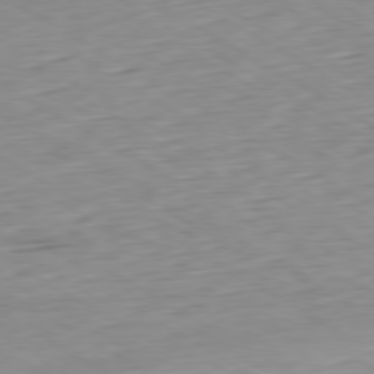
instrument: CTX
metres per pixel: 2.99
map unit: Hpe
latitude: -80.1795
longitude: 20.6329
